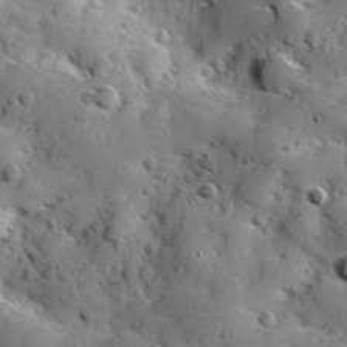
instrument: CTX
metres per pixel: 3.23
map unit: Hve
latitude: 24.5545
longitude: 147.0297
